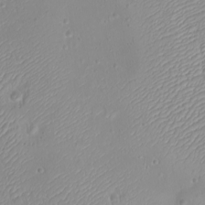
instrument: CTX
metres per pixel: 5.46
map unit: eHh
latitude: -9.7478
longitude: -68.8380
